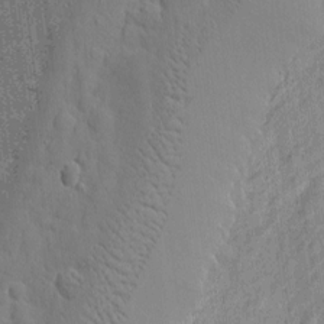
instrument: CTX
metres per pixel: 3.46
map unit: eHh
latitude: 7.8772
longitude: -74.3845
